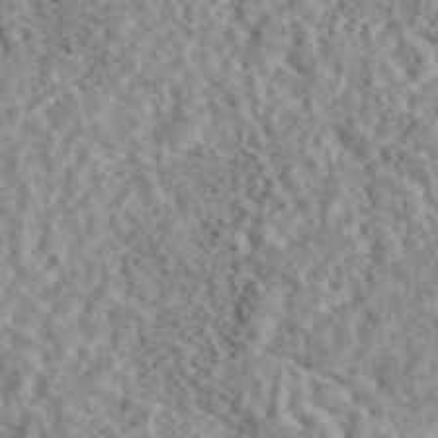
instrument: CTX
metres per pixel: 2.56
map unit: eAb
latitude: 44.2333
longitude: 116.7652
